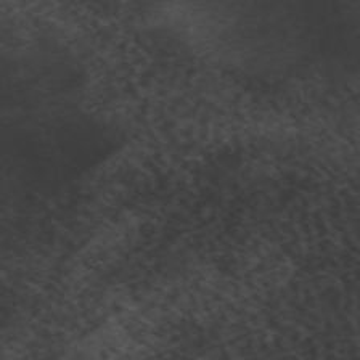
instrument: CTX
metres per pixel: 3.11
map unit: ANa
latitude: 49.0647
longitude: -73.1404
